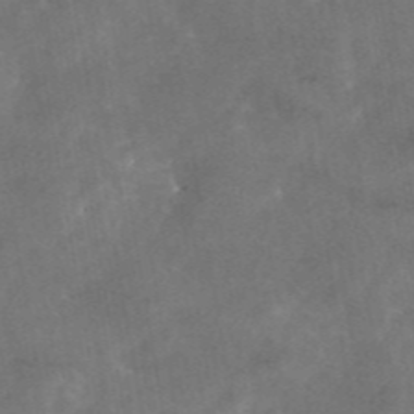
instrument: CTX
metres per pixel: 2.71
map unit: eAb
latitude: 46.0444
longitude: 126.1794
